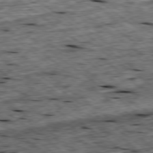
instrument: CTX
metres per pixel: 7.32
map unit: Ap
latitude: -79.1809
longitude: -88.2145
